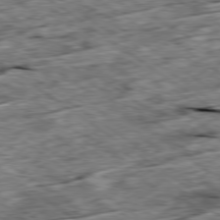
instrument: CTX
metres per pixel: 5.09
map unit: Ap
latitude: -79.5966
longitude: -86.0444
